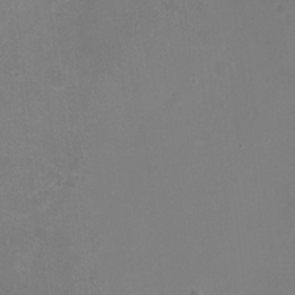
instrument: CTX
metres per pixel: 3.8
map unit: Nhu
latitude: -16.3685
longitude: -57.4237
